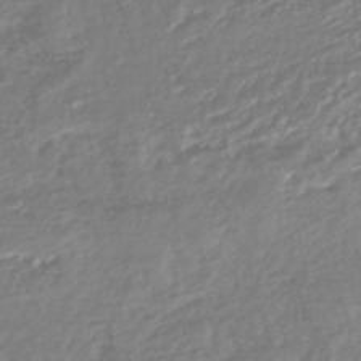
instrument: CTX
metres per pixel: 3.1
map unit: HNhu
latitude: -45.3321
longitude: 98.9353
